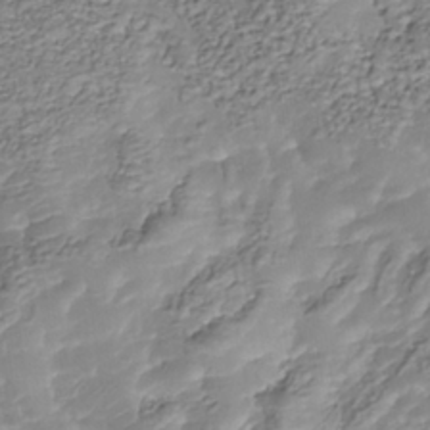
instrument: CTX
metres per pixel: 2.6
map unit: Nhu
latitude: -38.0661
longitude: -81.7827
